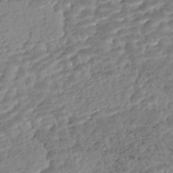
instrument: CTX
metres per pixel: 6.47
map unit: Nhe
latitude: -47.8611
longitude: -173.1781
